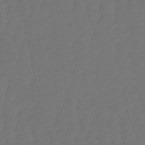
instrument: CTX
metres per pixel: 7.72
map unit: eHb
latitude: -51.0297
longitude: 77.4265
